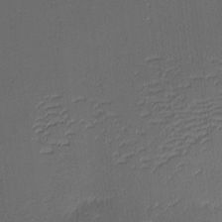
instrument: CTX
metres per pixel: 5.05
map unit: eHh
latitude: -3.9556
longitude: -83.1214
